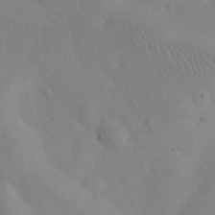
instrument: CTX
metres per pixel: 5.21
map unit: eHh
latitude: 25.3481
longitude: -66.6868
